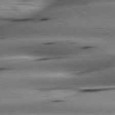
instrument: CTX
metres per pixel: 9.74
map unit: lApd
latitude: 79.3293
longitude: -140.5167
